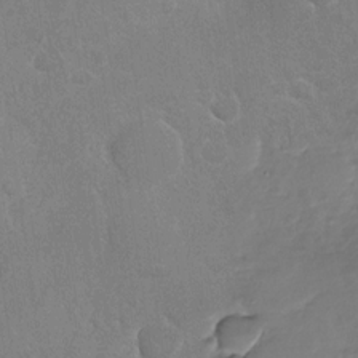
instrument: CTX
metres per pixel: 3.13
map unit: Nhu
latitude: -30.1039
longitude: -61.7827
